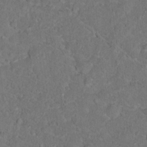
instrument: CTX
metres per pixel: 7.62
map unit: Hto
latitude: 17.0647
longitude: -37.8772
